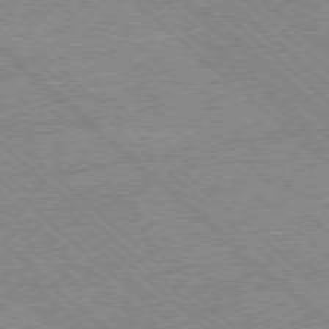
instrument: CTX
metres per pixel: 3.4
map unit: Ap
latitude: -78.2739
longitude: -49.3671
